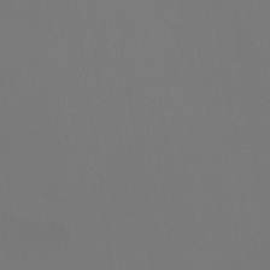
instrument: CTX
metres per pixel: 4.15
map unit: Htu
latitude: -12.8786
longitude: -48.0822
